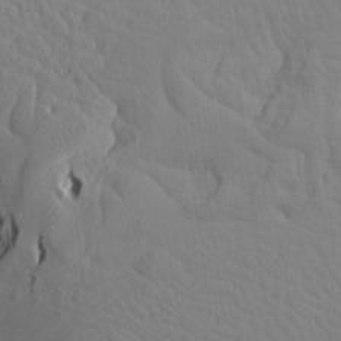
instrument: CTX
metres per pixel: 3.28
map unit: Aa
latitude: 18.1766
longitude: -143.9339
